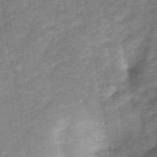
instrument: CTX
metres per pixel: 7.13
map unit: HNb
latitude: -46.9164
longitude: -40.1388
